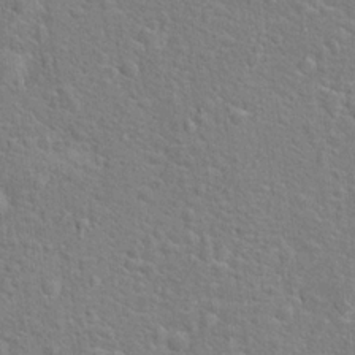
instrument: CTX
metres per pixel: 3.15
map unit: Hto
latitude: 17.2159
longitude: -42.9703
